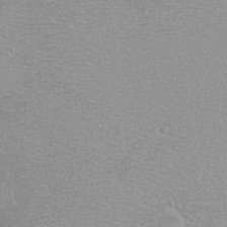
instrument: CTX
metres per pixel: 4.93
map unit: eHh
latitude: -8.1228
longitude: -70.9514
